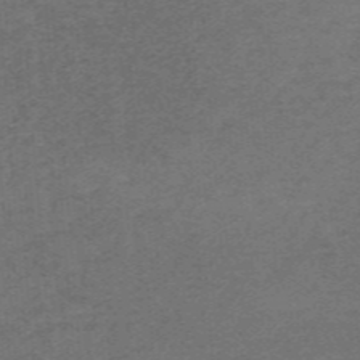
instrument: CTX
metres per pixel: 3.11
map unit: HNb
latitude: -55.1998
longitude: -46.2901
